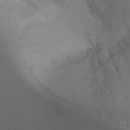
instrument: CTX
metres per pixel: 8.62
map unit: Aa
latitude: -3.3320
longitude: -72.4412
